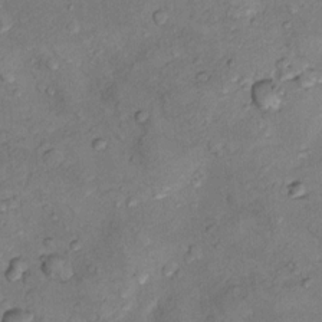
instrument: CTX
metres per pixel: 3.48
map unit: Nhu
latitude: 8.9325
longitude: -25.4048
